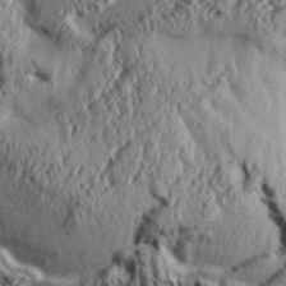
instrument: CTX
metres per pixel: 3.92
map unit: Aa
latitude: 32.3656
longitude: -136.1767
